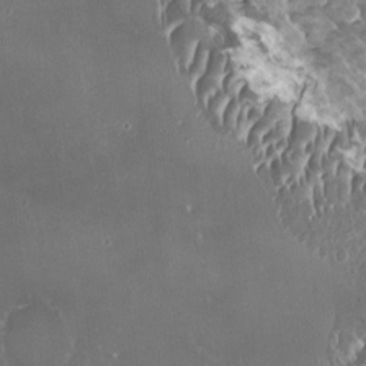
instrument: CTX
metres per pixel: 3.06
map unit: HNhu
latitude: 2.0822
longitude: 6.1794
